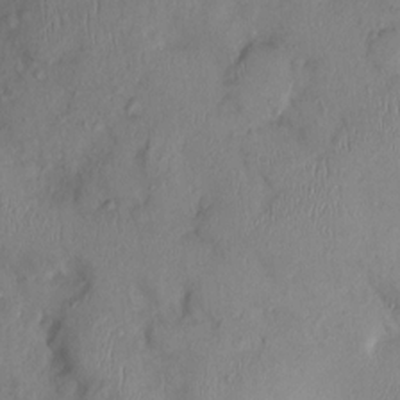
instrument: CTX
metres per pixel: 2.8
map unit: Ht
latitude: 0.5923
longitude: -13.7828
